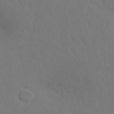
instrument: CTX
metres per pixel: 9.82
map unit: ANa
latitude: 39.6694
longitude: 20.5195
